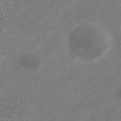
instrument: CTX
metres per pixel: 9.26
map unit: eHb
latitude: -31.5021
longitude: 71.2565
